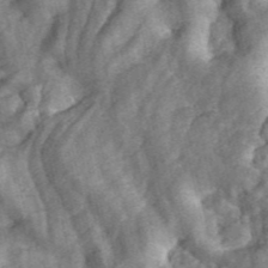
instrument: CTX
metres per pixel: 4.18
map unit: ANa
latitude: 46.2145
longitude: 25.4643
